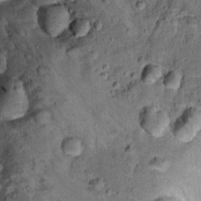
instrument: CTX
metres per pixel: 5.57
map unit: Ht
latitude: 10.0822
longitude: -37.6505
